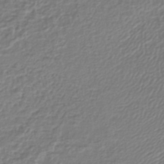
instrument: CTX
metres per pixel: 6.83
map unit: lHb
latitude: -42.8785
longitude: 71.8989
